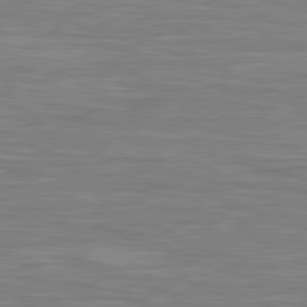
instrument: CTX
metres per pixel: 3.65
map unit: lApd
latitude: 80.8002
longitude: 172.0094
